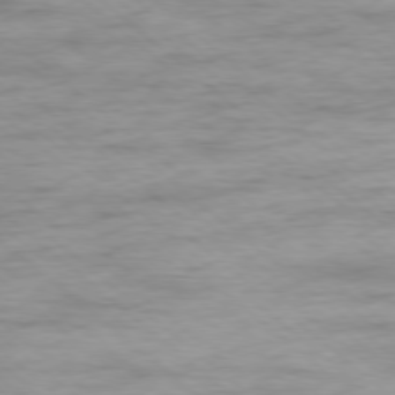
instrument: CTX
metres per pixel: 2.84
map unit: Ap
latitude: -77.9745
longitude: -93.1970
